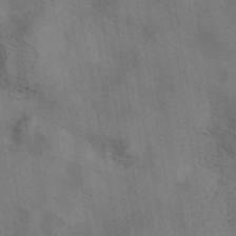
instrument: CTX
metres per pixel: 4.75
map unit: eAb
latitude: 41.8394
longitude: 108.4629
